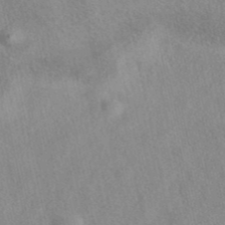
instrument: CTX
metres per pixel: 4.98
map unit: eAb
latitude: 40.5356
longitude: 109.5021
